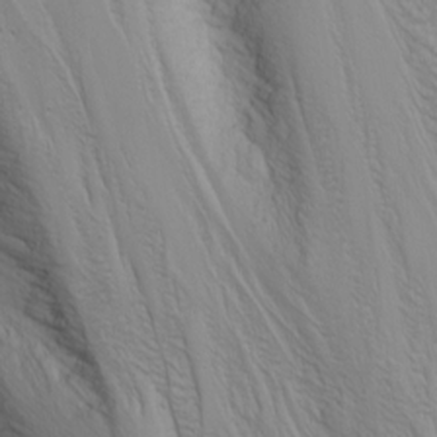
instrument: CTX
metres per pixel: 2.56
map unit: Nhu
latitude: -4.4251
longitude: -85.0836
